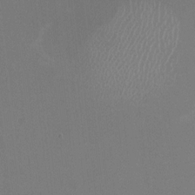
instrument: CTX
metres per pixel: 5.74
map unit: HNhu
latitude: -1.6344
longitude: -4.9514
